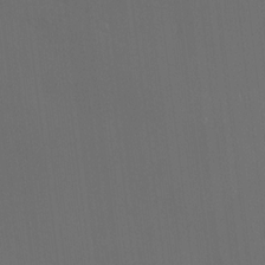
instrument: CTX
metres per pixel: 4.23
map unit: HNhu
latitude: 10.8191
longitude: 10.3495
